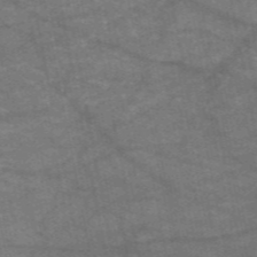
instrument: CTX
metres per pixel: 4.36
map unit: HNb
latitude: -55.2187
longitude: -40.1955
